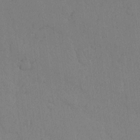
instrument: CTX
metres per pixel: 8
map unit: lAvf
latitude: -5.8422
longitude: -114.1010
